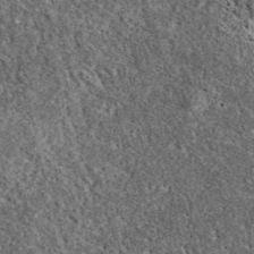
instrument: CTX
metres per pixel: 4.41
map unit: eAb
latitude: 38.0255
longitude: 110.6330
